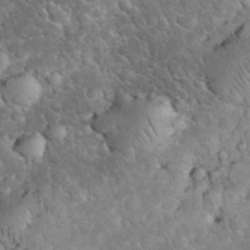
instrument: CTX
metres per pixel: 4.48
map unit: eHh
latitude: 32.9325
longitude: -65.5938
